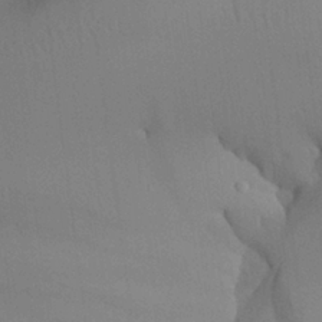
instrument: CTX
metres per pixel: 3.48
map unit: Aa
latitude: 24.4412
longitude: -132.3089
